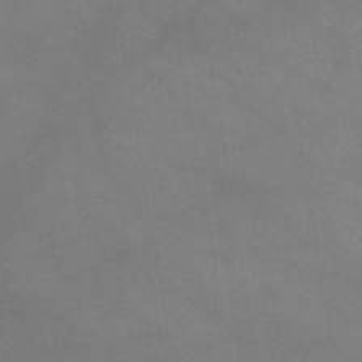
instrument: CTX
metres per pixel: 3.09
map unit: HNb
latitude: -45.7856
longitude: -37.1403
